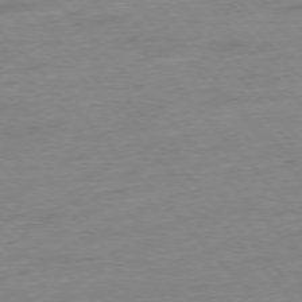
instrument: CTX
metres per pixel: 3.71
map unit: Hpe
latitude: -76.8597
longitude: -14.8758
